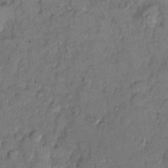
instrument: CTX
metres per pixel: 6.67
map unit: eHh
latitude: 9.4238
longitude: -62.3468
